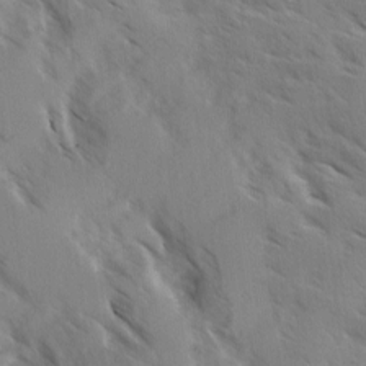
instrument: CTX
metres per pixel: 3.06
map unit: Ave
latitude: -0.2740
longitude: -111.1025
